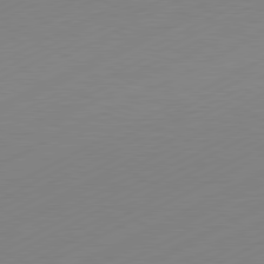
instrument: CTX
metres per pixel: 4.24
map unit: Hpe
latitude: -81.7289
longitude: 13.5588
